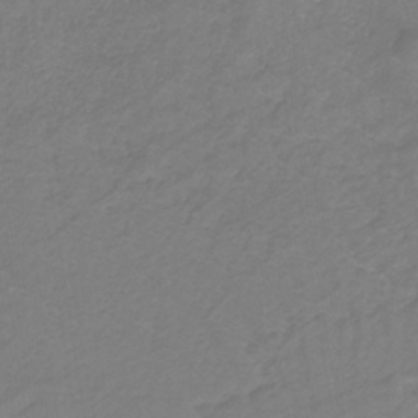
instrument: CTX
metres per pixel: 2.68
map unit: lHb
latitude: -31.1809
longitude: 65.3699
